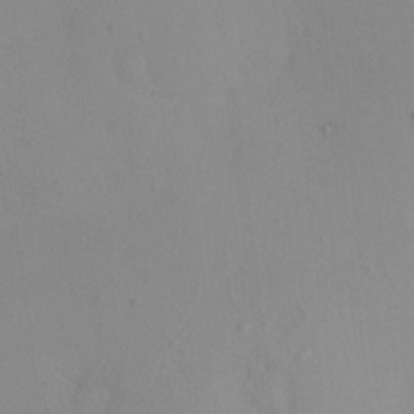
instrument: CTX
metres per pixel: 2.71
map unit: eHh
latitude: -0.5763
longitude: 17.8045
